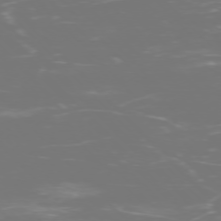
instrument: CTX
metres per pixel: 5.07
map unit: Ap
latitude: -75.9745
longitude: -75.1781
